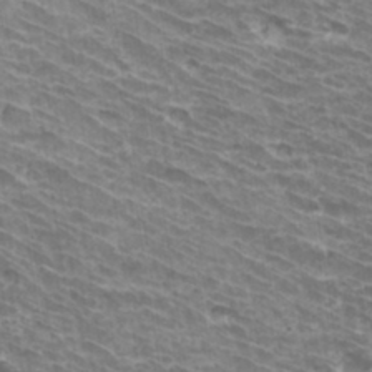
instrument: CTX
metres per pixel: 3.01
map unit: Hto
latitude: 33.7828
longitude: -42.1011
